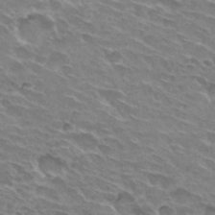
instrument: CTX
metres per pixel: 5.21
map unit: Hto
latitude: 29.8772
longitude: -42.5546
